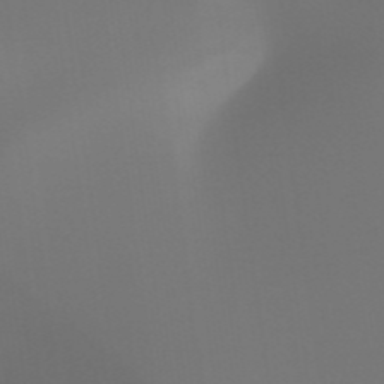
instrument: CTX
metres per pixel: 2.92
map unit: HNhu
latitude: -47.6344
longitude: 30.0850
